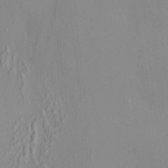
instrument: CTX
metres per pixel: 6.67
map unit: HNhu
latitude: 7.2726
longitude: 13.0487
